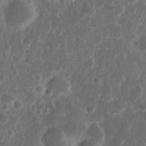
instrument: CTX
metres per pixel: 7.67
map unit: Nhu
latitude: 14.2334
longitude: -73.5560
